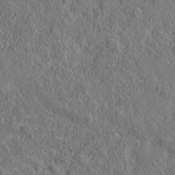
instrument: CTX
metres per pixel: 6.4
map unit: eAb
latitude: 35.5371
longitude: 107.6533
